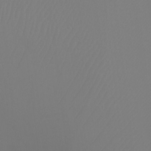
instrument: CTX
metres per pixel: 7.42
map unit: Ht
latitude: -8.7463
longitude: -33.3671
